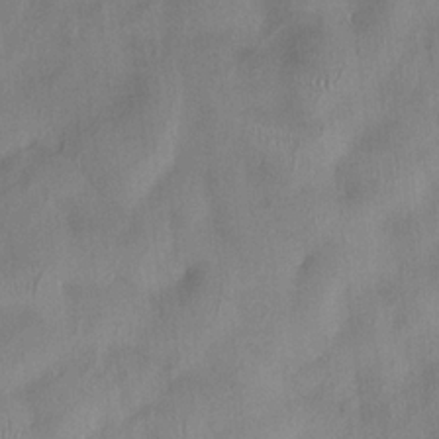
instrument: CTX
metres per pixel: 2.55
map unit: HNhu
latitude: 0.1577
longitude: -4.2522
